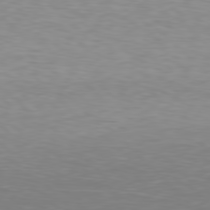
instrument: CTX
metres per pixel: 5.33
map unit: Hpe
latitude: 78.4601
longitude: -166.9513
